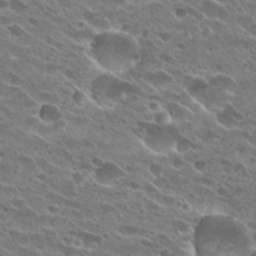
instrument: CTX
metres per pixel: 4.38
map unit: Hto
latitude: 24.6679
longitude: -41.9717
